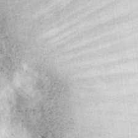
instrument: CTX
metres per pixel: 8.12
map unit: eHh
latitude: 30.8758
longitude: -69.7639
